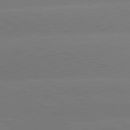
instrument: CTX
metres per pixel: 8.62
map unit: lApd
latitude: 80.5168
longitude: -149.7828
